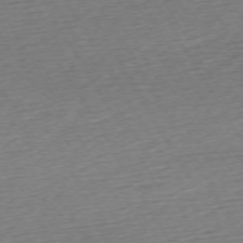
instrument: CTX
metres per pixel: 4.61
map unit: Ap
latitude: -72.9919
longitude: -69.1025
